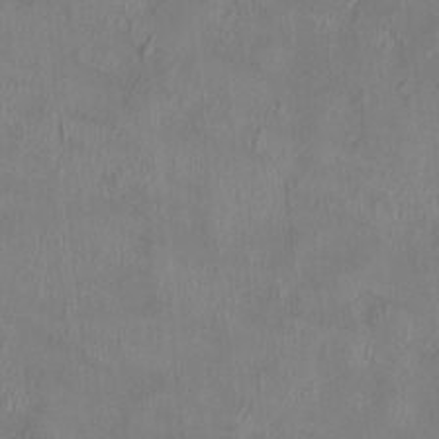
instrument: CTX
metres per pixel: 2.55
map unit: HNhu
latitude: 2.6301
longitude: -6.0255
